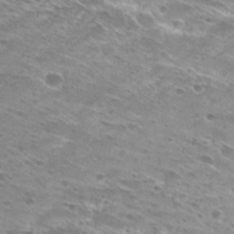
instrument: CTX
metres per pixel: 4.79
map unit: Hto
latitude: 29.5560
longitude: -45.8394
